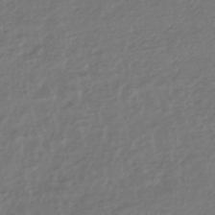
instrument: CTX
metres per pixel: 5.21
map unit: HNhu
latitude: -44.0283
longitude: 96.6708
